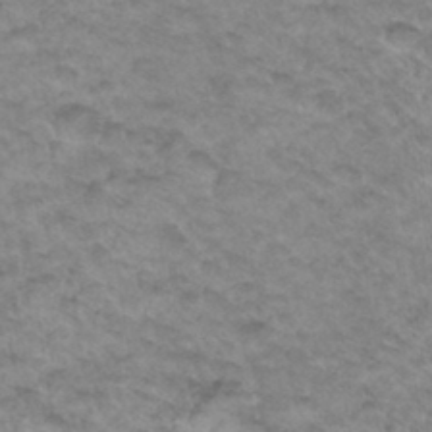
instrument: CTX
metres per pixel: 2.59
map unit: Hto
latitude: 34.3656
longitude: -48.3845
